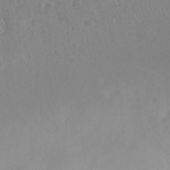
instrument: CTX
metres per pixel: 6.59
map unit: Nhu
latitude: 26.2712
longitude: -52.6491
